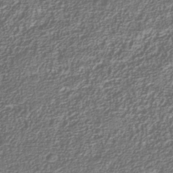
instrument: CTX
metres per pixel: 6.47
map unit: Nhu
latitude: -39.7289
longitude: -84.7813
